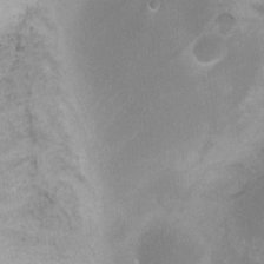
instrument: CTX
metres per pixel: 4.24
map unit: Ht
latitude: -9.5210
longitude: -28.6112
